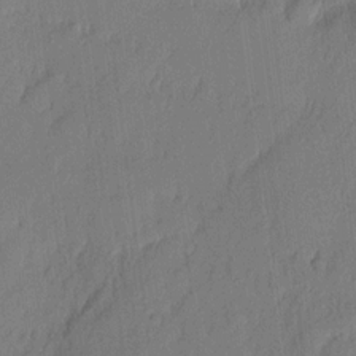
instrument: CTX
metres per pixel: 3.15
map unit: eHh
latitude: 4.1200
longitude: -76.8002
